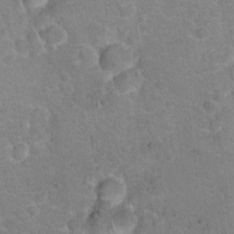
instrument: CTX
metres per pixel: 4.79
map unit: Hto
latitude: 20.7247
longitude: -47.9717
